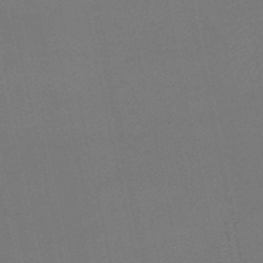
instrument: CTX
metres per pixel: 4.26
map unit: lHb
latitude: -46.5196
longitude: 58.9163
